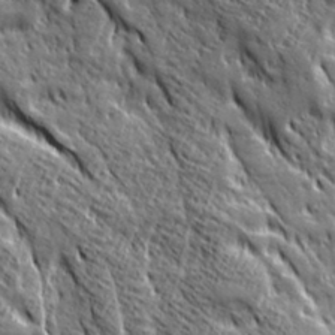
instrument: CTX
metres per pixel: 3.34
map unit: Ave
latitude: 20.4601
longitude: -135.0647
